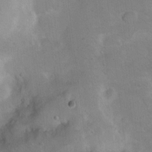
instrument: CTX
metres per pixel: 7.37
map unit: Ht
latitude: 7.1970
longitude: -30.1956
